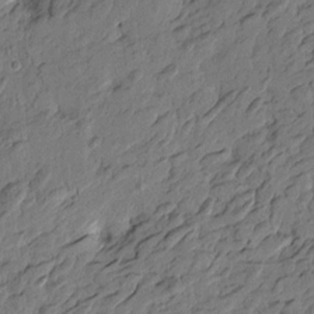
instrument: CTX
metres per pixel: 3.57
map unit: Htu
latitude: -2.5762
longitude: -179.2348
